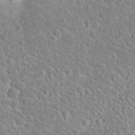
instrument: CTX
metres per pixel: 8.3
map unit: Hto
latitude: 24.3467
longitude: -49.3293
